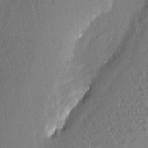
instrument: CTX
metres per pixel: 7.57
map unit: eHh
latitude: 3.0836
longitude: -76.9324
